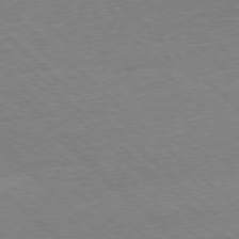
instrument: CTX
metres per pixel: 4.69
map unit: Ap
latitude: -77.5210
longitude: -86.3278
